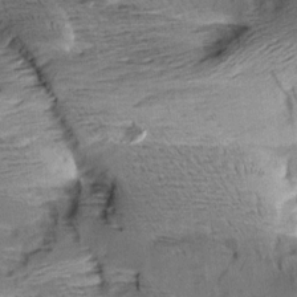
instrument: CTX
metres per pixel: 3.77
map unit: Aa
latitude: 9.2726
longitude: -141.6127
